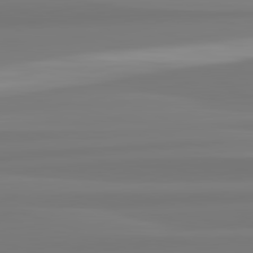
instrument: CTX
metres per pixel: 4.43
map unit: lApd
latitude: 82.7057
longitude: 172.5385
